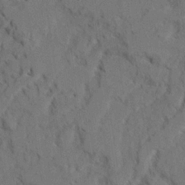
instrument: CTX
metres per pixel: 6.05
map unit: Ave
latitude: 22.4601
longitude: -130.8380
